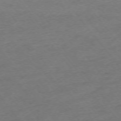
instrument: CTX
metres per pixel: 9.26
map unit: Ap
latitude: -74.8597
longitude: -78.6680
